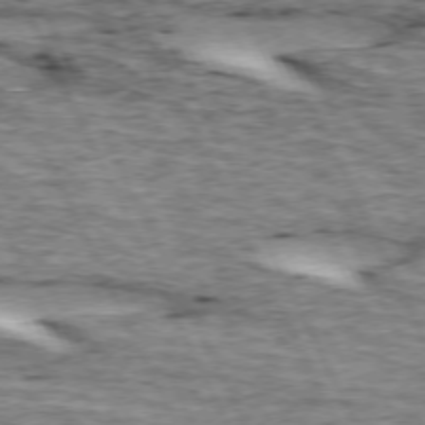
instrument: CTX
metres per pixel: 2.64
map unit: lApd
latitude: 73.0270
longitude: -54.7813
